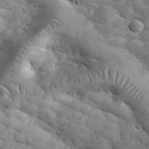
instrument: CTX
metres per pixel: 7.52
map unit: eHh
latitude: 33.9717
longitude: -67.3859
